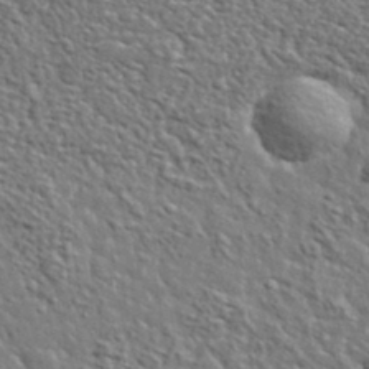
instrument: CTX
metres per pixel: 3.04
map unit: lHvf
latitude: 37.3104
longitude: -88.8947
